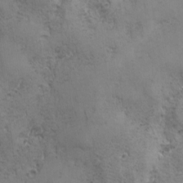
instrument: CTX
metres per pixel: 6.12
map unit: Ave
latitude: -7.1620
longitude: -120.2901
